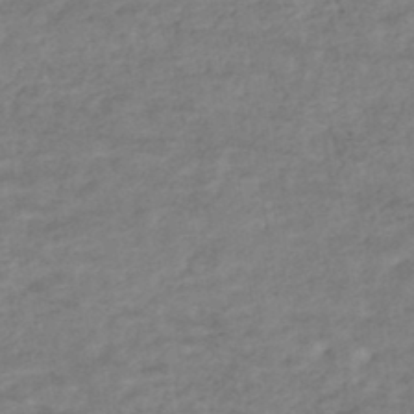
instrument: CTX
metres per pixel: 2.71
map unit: HNhu
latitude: -43.9556
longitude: 102.0850
